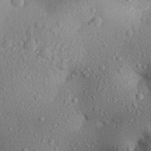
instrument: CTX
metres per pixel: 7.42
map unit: Aa
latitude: 31.6505
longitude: -145.4993
